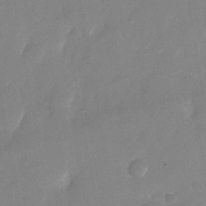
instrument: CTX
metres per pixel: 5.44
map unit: Nhu
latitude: -25.7666
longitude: -69.8583
